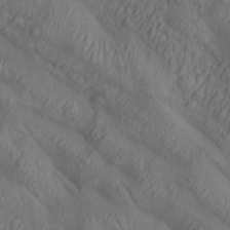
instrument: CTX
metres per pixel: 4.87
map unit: lAa
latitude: 22.6490
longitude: -137.7450
